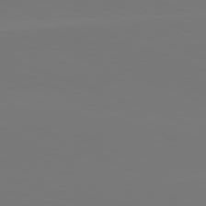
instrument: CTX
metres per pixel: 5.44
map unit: lApd
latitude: 82.0255
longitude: 145.4832
